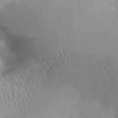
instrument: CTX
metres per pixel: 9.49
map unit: Aa
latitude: 31.2726
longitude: -141.0647
